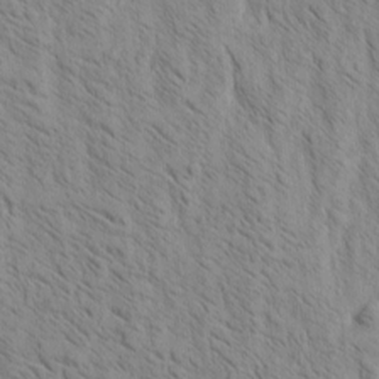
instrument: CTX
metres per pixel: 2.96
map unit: Htu
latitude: -3.7288
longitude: 170.5763
